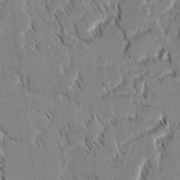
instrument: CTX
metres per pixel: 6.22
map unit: lAvf
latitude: 2.1578
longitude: -107.1025
